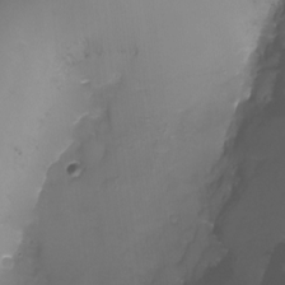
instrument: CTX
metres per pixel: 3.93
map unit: Nhu
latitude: -17.7667
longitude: -46.8758
